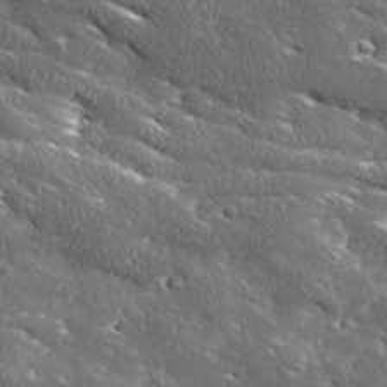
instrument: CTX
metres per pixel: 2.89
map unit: Ave
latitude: 18.1766
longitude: -137.0270
